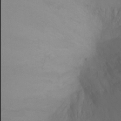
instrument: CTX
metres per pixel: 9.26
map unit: Ht
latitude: -2.2361
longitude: -17.9906
